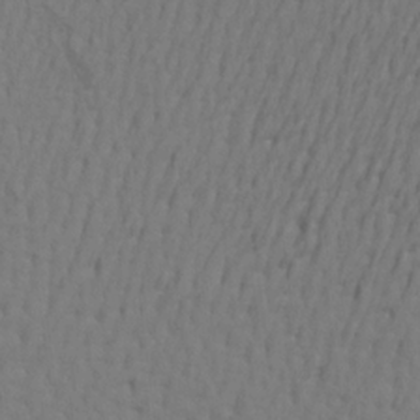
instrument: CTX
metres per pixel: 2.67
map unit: Aa
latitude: 18.9136
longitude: -142.9892
